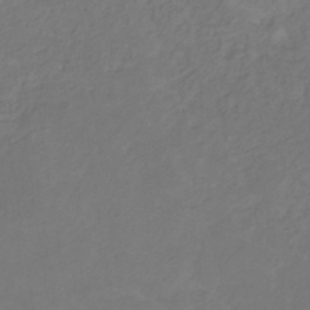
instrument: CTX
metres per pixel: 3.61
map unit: lHb
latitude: -30.7274
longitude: 65.6533
